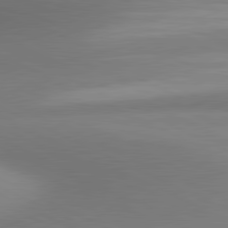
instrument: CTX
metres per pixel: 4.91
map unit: lApd
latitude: 80.9703
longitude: 131.2187
